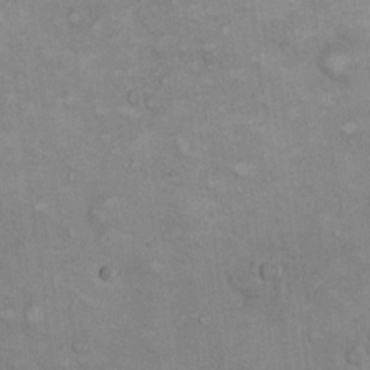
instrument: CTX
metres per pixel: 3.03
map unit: eHh
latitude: 21.6883
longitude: -62.0444
